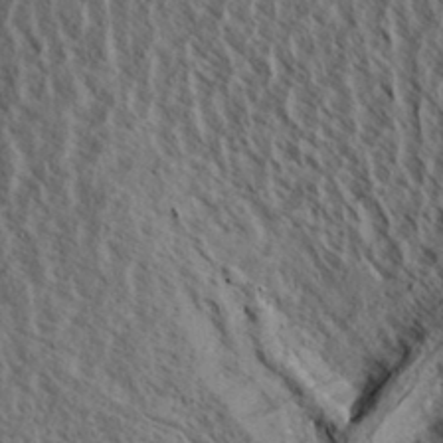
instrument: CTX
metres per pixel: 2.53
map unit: Aa
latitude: 34.2144
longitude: -139.2348
